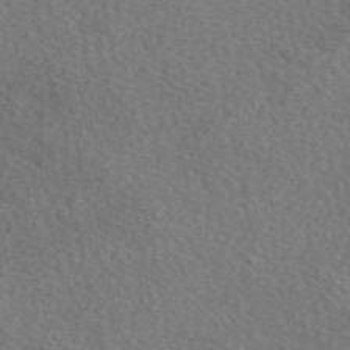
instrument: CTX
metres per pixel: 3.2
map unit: eAb
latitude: 49.8772
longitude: 113.4266
